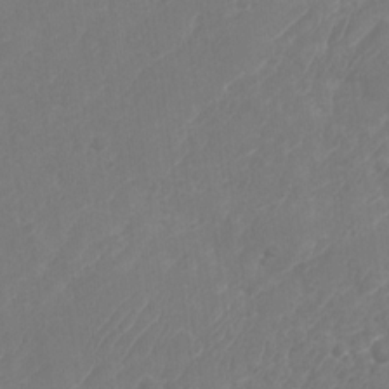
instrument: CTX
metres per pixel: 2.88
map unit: Nhu
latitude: -28.6330
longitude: -64.4223
